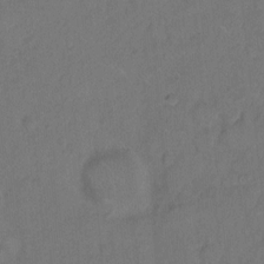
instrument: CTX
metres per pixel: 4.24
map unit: Hto
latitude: 7.3104
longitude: -61.6883
